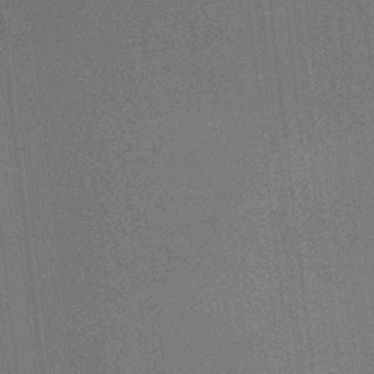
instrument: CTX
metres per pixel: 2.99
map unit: eHb
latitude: -33.7856
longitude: 73.0675
